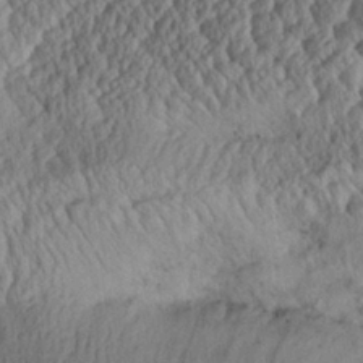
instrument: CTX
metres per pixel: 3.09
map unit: Aa
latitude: 30.6302
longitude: -134.1389
